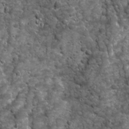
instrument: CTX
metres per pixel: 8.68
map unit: Ave
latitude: 16.4034
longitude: -133.0270
